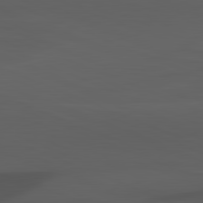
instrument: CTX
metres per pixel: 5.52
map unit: lApd
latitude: 82.0255
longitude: 127.5021
